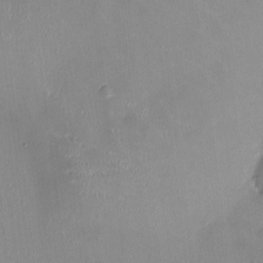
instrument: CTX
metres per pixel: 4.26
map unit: HNhu
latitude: 0.7435
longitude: -4.9892
